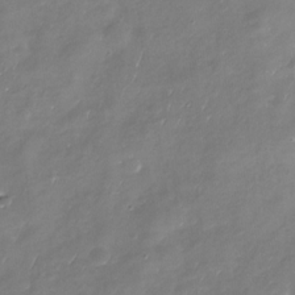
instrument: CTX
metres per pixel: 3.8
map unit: Nhu
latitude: -29.7667
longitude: -77.4426
